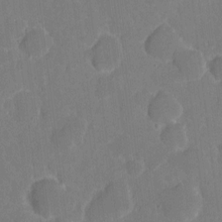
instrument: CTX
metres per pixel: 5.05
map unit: eHh
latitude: 5.2159
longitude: -66.4790
